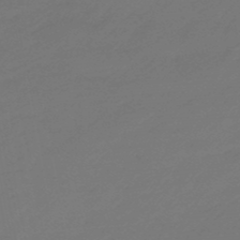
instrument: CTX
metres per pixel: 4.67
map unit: lHb
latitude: -47.7288
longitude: 81.8989
